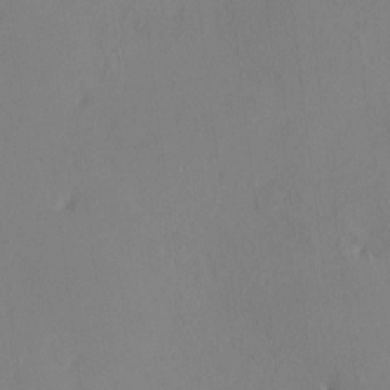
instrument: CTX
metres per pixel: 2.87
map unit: HNhu
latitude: 6.6490
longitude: 6.2361
